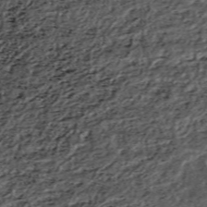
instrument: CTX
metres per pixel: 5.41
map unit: ANa
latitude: -41.8233
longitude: 104.1794
